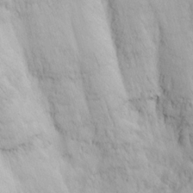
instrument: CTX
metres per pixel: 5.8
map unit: Nhu
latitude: -1.7289
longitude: -73.6505
